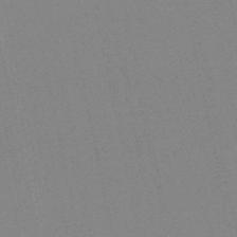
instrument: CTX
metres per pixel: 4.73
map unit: lHb
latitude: -49.8045
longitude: 69.2753
